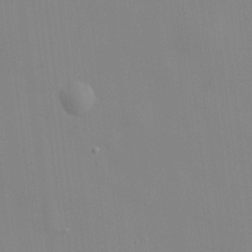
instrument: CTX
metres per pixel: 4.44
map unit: HNhu
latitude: 11.9528
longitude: 9.8800
